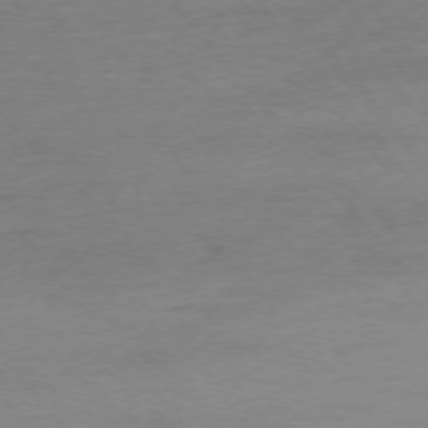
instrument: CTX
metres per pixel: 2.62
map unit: Ap
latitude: -76.0661
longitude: -81.7827
